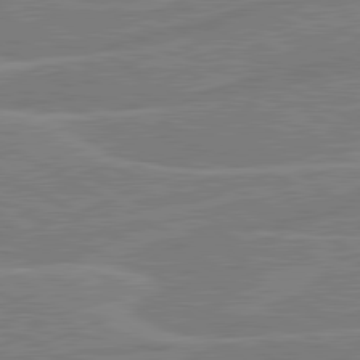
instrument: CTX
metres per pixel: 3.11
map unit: lApd
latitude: 80.9325
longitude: 122.4251
